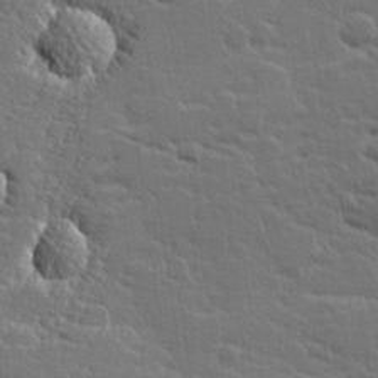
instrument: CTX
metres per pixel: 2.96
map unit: Hve
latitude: 25.9717
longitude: 144.2928
